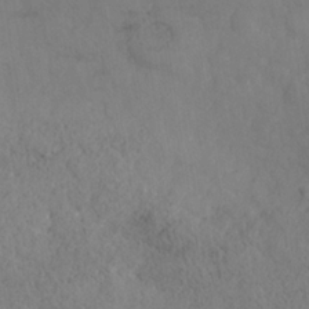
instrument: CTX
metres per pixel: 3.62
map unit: Nhe
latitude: -37.4265
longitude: 139.4077
